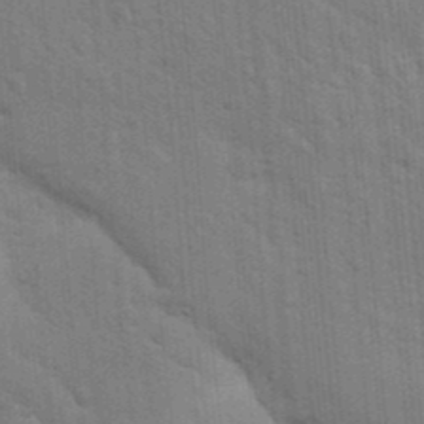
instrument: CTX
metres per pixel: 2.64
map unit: Nhu
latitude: 15.2348
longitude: -29.9339
